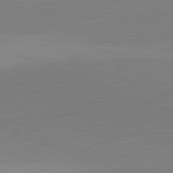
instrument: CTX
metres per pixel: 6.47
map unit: lApd
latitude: 81.8772
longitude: 136.3684
